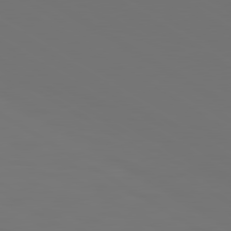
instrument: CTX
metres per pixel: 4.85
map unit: lApd
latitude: 79.9528
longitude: 121.3509
